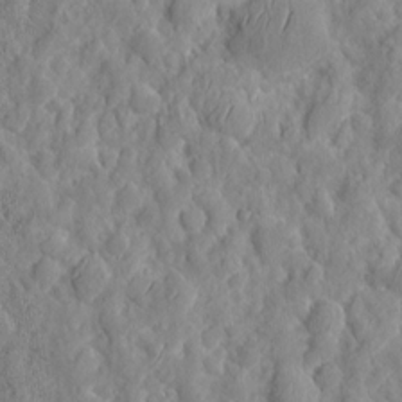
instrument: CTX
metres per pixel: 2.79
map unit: eHh
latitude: 7.5560
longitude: -75.4426
